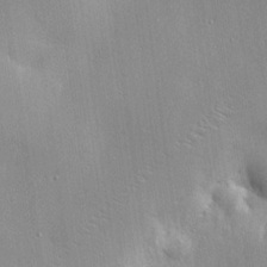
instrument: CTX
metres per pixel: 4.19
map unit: eHh
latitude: 24.5356
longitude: -89.4994
